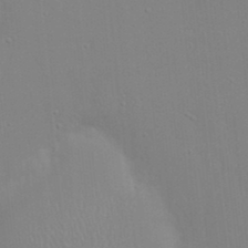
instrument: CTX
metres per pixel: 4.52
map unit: eHh
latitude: 20.1578
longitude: -72.8002
